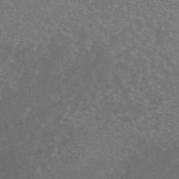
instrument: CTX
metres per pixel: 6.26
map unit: ANa
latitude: 44.7057
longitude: 24.2739
